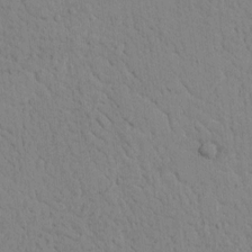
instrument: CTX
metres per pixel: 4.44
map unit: lAvf
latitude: 9.2159
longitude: 168.5762
